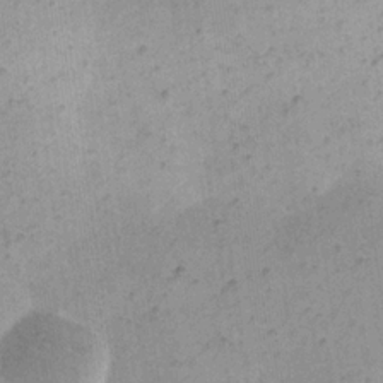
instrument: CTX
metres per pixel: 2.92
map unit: eHh
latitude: 21.6883
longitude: -66.6679
